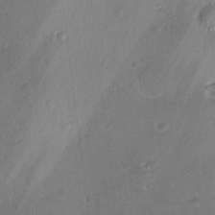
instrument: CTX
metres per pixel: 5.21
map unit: Ave
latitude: -10.5196
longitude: -121.6505
